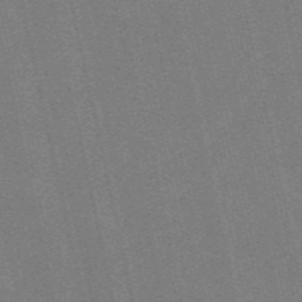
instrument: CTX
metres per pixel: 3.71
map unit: HNb
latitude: -55.7478
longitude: -42.2523
